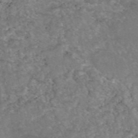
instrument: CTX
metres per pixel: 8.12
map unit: eAb
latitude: 47.5183
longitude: 120.1983
